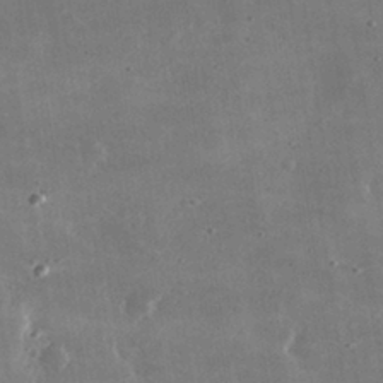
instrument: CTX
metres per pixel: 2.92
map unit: lHvf
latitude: 32.1767
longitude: -90.9892
